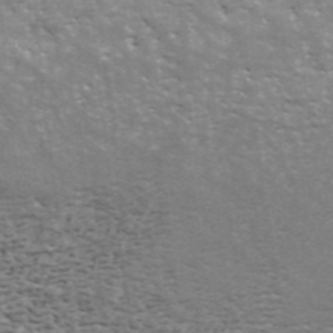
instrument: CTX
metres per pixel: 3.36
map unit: ANa
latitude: 43.2726
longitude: 46.8219
